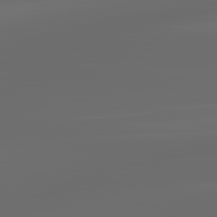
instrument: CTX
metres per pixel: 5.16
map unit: lApd
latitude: 83.4615
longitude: -128.4223
